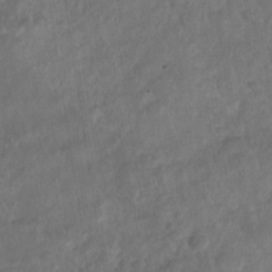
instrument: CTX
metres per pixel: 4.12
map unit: Nhu
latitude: -30.6896
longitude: -62.5357
